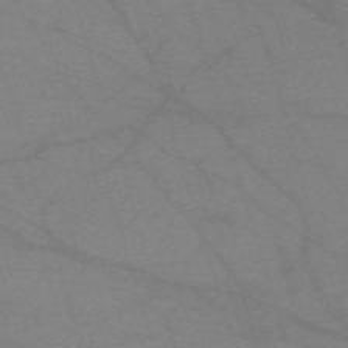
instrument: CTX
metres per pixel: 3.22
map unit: eHh
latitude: -61.7856
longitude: 54.5007
